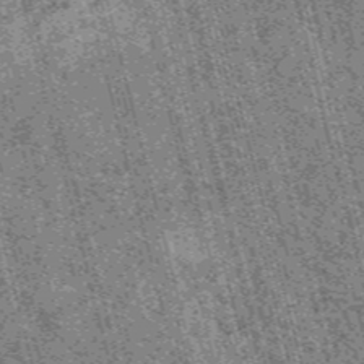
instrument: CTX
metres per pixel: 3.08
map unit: HNb
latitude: -56.0850
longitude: -43.3293
